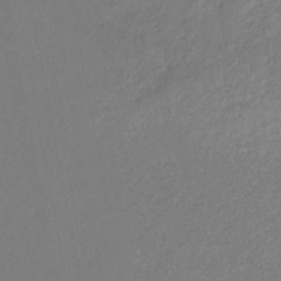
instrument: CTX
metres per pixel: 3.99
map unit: eHb
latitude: -30.8975
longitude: 66.6707
